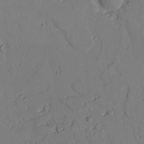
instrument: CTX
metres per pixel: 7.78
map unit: lAvf
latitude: 25.8205
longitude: -110.9514
